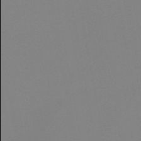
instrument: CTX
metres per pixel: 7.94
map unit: HNb
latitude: -51.1431
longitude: -45.9906
